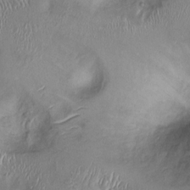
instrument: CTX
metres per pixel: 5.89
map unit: Ht
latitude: -0.8030
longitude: -13.6505
